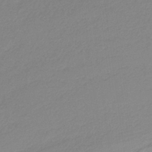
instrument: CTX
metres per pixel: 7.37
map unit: HNb
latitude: -36.4440
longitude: 55.0676
